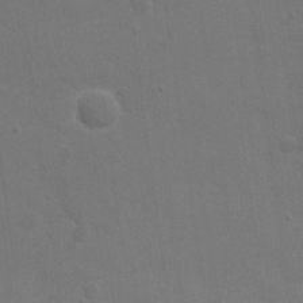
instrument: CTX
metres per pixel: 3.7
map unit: eHh
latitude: 21.8773
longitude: -62.7813
